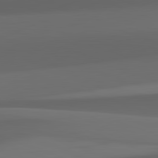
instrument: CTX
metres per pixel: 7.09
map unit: lApd
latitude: 82.3089
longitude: 142.7841
